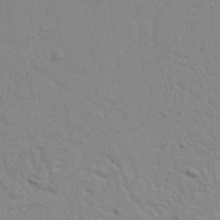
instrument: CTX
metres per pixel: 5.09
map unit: Nhu
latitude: 20.0822
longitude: -73.1593
